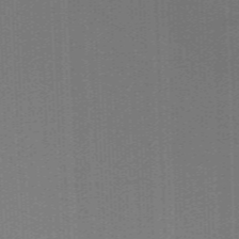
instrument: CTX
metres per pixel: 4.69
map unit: ANa
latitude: 51.7638
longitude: -70.7435
